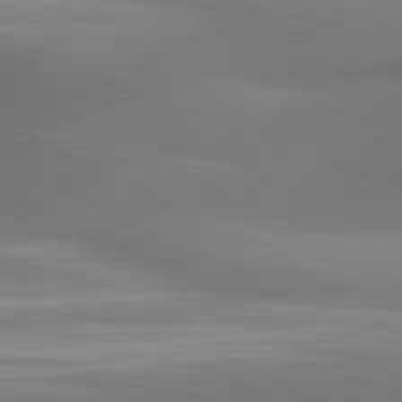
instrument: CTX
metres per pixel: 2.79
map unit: lApd
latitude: 81.3671
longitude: 132.1228
